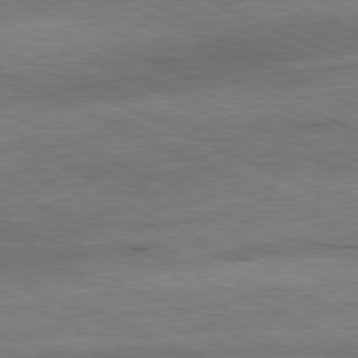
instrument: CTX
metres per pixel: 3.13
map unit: Ap
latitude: -81.3321
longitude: -91.4615
